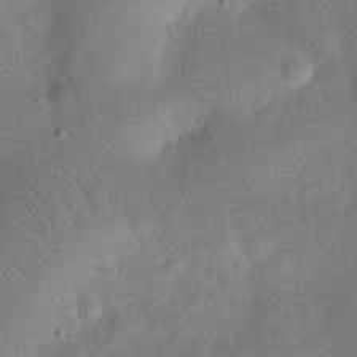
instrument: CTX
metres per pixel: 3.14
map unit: eHh
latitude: 25.8205
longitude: -68.1200
